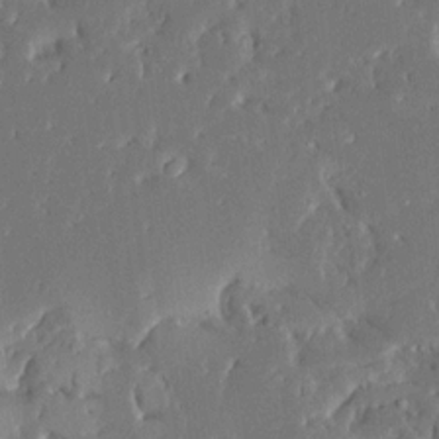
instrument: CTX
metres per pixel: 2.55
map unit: Ave
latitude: 16.6679
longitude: -140.4601
